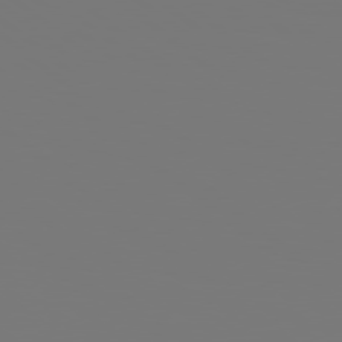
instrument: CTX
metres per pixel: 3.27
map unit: Hpe
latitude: 78.7058
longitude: 177.1620
